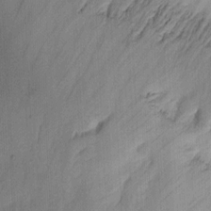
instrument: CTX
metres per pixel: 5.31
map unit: eHh
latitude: 8.4601
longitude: -73.4994
